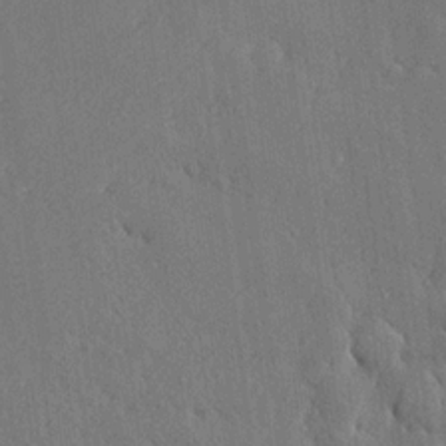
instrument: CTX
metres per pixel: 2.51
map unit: Ave
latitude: 18.3278
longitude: -140.3467
